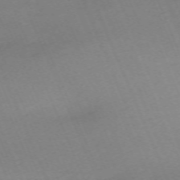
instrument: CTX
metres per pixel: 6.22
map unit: Nhu
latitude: -68.1794
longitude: 38.5952
